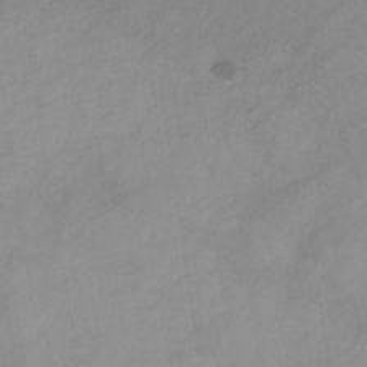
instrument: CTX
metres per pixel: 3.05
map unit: HNb
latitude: -31.2943
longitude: 63.1053
